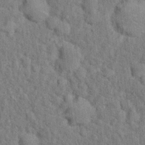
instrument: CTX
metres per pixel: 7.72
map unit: Hto
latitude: 14.1200
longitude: -34.1766
